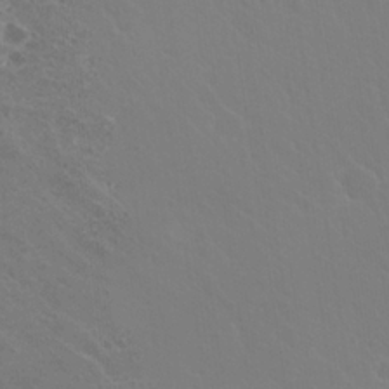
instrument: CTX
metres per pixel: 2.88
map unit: Hto
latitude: 20.5735
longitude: -33.9717
